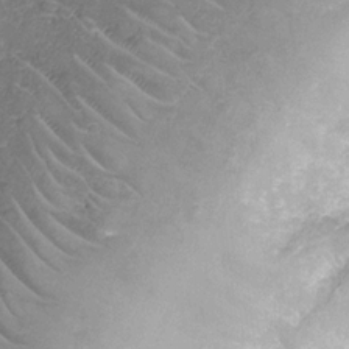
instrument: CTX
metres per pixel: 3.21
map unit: Nhu
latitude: -12.3306
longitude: -23.1970
